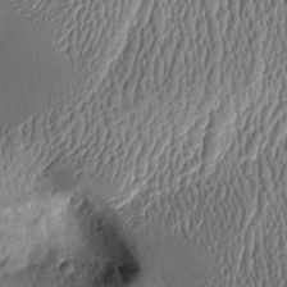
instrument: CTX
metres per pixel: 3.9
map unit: Aa
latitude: 9.7450
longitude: -129.1592
